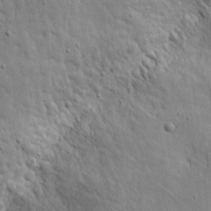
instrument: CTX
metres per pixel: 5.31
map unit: eHh
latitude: 9.6127
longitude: -73.1404
